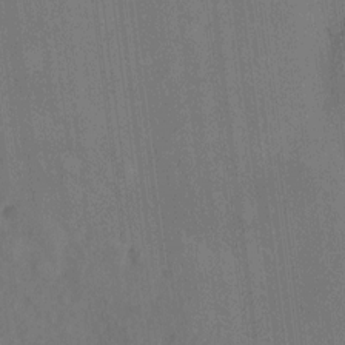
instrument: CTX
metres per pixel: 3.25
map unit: Hto
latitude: -10.2928
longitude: -36.2712
